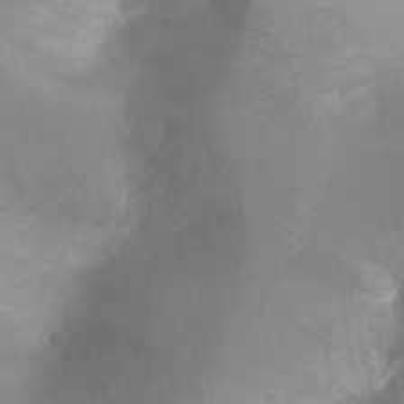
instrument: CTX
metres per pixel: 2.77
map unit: Ht
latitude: -10.2928
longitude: -28.1200
